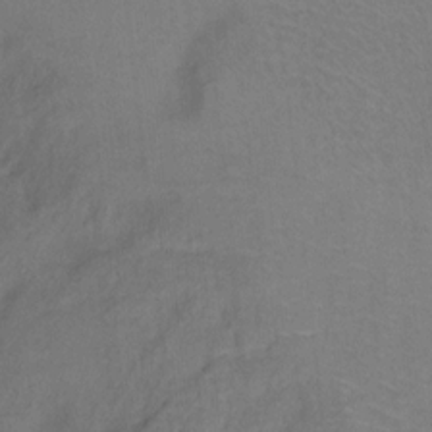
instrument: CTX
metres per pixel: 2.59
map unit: Hto
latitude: 6.7246
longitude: -37.8772
